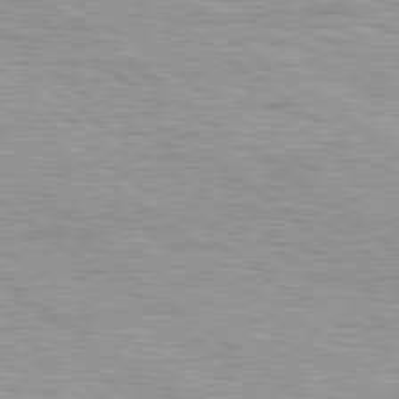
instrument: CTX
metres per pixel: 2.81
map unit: Hpe
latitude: 79.0837
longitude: -154.4223
